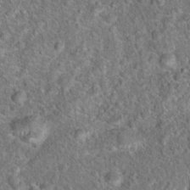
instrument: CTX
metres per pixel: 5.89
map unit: Hto
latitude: 18.1200
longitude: -42.8758
